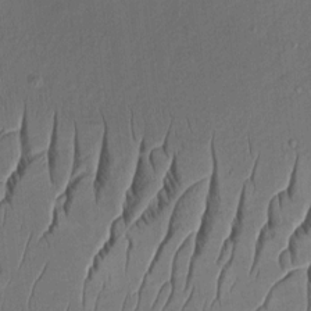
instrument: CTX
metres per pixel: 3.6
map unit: Aa
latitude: 8.6113
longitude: -131.5560
